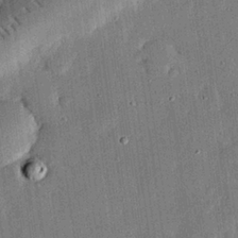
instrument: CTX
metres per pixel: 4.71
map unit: eHh
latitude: 27.5560
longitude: -82.5923
